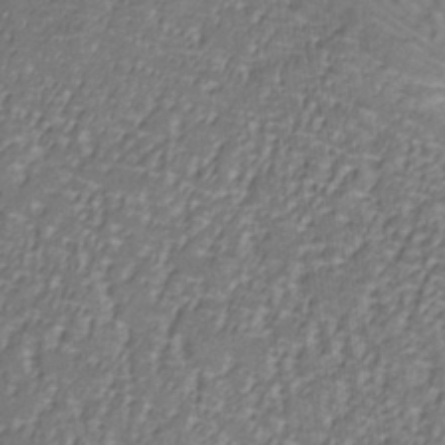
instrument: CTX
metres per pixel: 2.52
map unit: lHb
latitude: -32.8786
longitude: 67.4832
